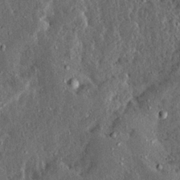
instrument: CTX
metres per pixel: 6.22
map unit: Ave
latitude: 14.1200
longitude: -137.4427
